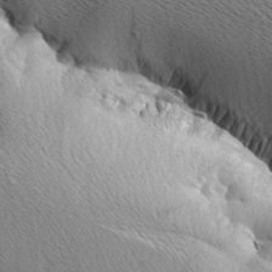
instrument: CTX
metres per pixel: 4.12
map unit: Aa
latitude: 6.8947
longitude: -137.7828
